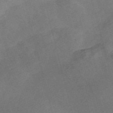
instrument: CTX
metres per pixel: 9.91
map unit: Nve
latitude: -58.5573
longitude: 64.8975
